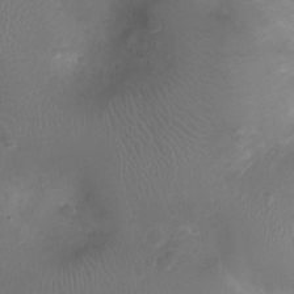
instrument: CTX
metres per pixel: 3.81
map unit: Ht
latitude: -3.2375
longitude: -18.7246
